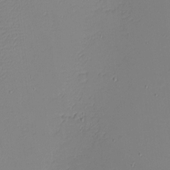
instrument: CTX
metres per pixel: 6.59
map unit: eHh
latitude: -4.2928
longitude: -81.2159
